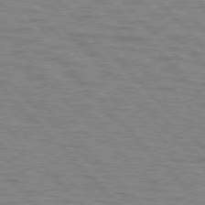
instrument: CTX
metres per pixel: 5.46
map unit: lApd
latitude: 77.0269
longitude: -72.1767
